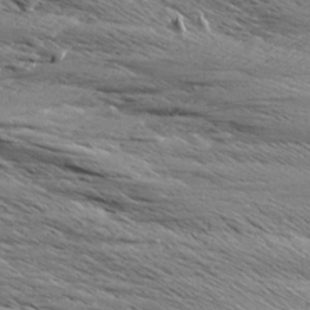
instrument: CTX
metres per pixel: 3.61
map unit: Aa
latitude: 8.9136
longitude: -137.9717
